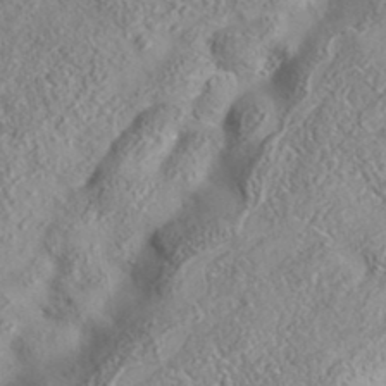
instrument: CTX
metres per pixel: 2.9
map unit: eAb
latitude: 35.5749
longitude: 107.3888
